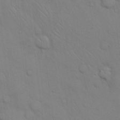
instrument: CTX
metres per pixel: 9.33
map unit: eHh
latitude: 16.8002
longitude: -62.6869
